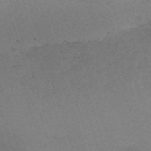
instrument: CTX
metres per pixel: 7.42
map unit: eHh
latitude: -63.0864
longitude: 49.7856
